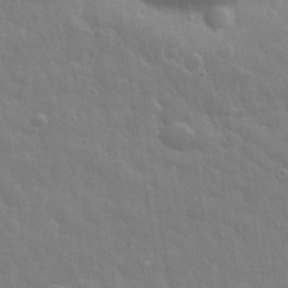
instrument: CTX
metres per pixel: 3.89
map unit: eHh
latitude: 32.7624
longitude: -70.4223
